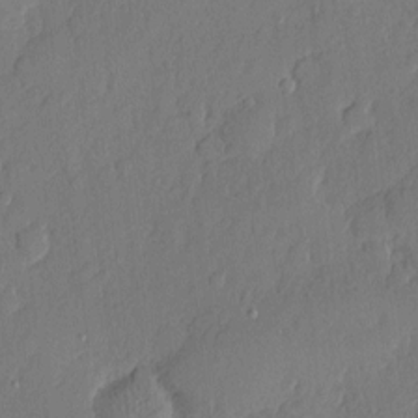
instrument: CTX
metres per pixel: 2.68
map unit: eHh
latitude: 5.6505
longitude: -74.9514
